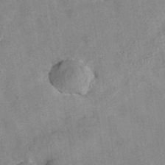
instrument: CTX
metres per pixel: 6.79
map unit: eAb
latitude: 34.8191
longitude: 108.3117
